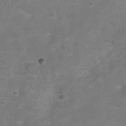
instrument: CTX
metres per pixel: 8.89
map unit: Hve
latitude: -30.4629
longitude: 92.8975
